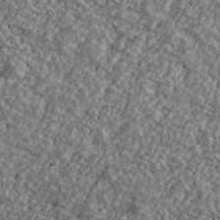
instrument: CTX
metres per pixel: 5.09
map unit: Ave
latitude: 40.6112
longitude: -111.4238
